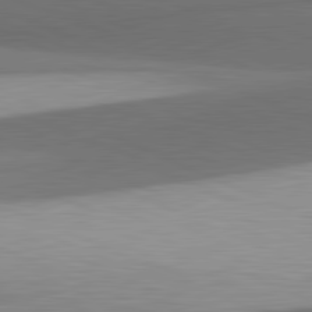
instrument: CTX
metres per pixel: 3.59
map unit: lApd
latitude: 81.6694
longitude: 138.2929
